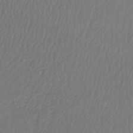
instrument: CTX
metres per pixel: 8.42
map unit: lHb
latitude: -43.0486
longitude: 70.8219
